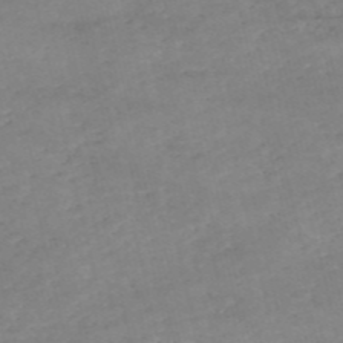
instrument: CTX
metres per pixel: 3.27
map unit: eHh
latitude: -55.5021
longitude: -90.3845
